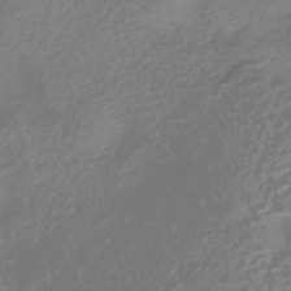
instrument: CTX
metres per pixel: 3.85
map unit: HNhu
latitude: -41.7855
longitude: 100.8974
